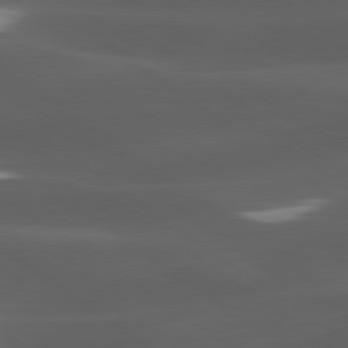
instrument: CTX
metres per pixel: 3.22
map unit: lApd
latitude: 79.6505
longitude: -47.6127
